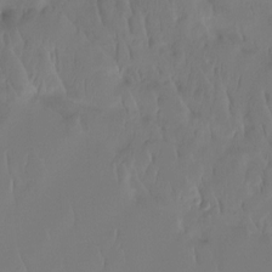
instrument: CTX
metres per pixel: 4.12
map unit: Htu
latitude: -14.8030
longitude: -46.5546
